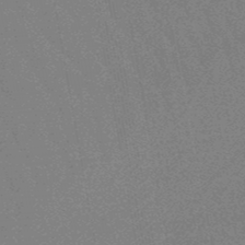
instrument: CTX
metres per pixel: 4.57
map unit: lHb
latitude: -48.9164
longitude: 82.3873
